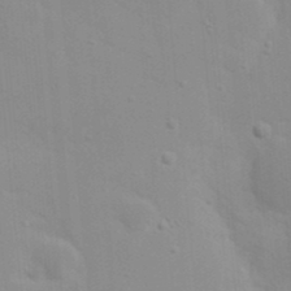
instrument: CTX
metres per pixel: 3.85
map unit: eHh
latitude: 20.4223
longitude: -64.4034
